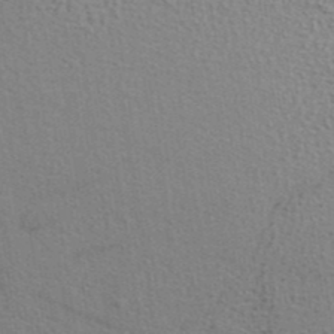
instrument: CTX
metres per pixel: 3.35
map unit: ANa
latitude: 39.4426
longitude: 28.8786
